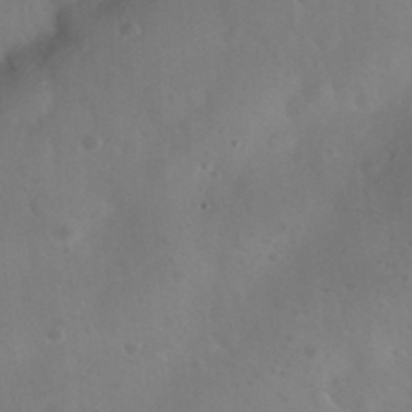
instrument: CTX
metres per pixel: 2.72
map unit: Nhu
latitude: 25.9717
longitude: -57.7071
